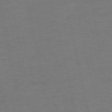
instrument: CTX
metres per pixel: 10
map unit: Ap
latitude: -75.9367
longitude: -74.1956
